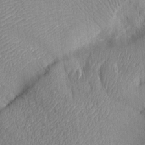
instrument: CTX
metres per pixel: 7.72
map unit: Aa
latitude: 15.0459
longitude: -146.7813
